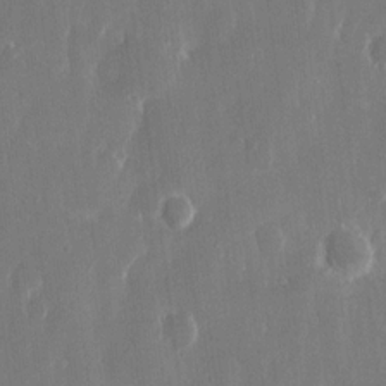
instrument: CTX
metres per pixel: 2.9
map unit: eHh
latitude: 13.6316
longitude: -71.9528
